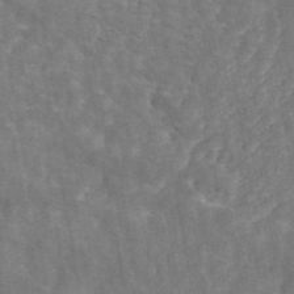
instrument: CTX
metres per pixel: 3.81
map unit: ANa
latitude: 45.6127
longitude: 29.0109
